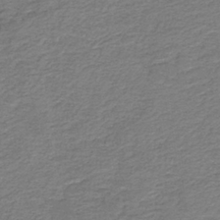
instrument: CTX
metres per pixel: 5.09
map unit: HNb
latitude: -36.3873
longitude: 51.2754
